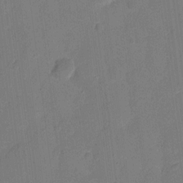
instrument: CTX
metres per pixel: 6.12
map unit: eHh
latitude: 6.2900
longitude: -66.7624
